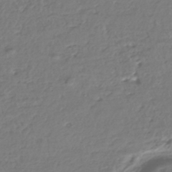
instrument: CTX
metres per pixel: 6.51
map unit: HNhu
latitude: -43.6721
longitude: 107.4455
